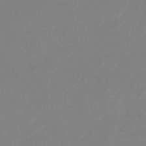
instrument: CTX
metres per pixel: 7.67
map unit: lHb
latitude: -31.3320
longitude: 66.4629
